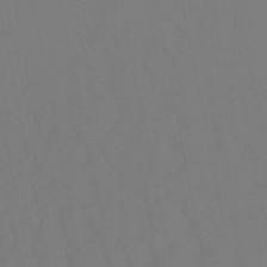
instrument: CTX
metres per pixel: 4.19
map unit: lHb
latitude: -49.6155
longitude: 69.7099
